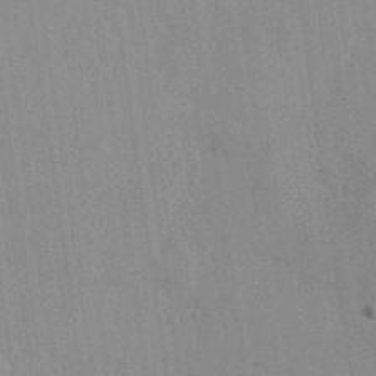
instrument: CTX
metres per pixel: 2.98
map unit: Hve
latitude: 26.1956
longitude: 150.7652
